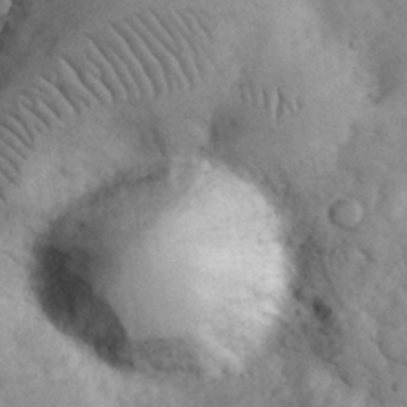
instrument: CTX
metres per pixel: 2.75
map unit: eHh
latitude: 32.9136
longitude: -68.6302
